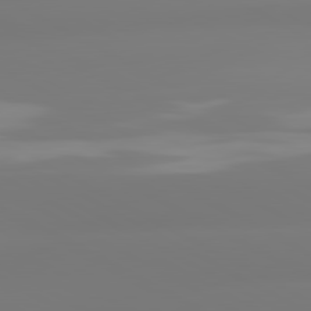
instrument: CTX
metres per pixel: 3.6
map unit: lApd
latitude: 80.5735
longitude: -156.0633
